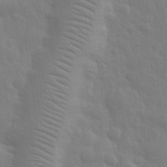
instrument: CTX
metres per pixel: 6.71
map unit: eHh
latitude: 32.9703
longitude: -70.3278
